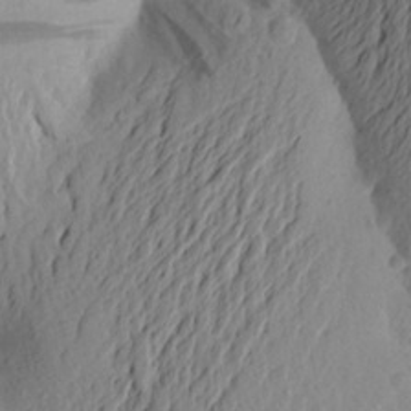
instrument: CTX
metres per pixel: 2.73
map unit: Aa
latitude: 25.3859
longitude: -149.5371
